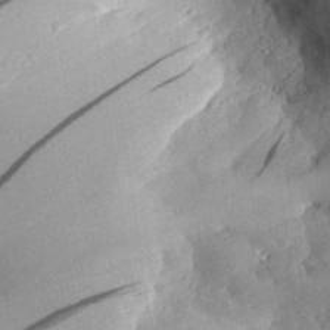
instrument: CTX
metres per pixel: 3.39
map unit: Aa
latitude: 30.0444
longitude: -132.0444
